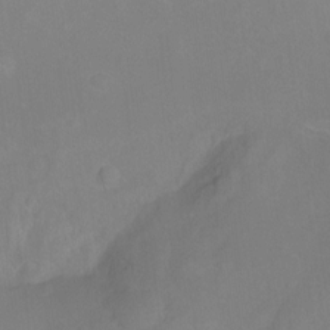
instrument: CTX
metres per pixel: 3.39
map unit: Nhu
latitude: -13.7856
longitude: -56.4412
